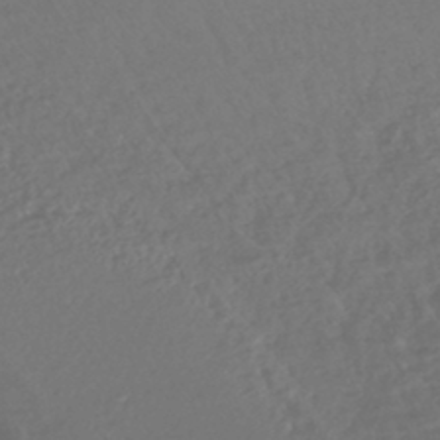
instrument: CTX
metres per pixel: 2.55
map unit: lHb
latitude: -43.3509
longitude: 75.6911
